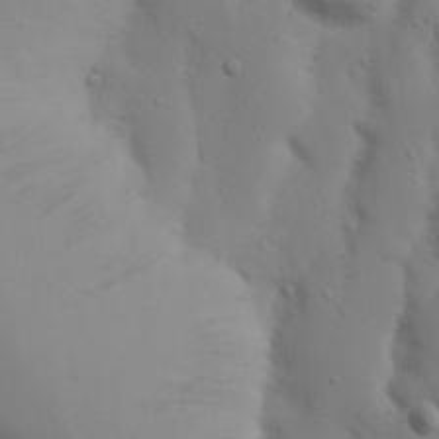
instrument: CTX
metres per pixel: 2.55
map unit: Nhu
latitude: 20.9325
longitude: -73.7828
